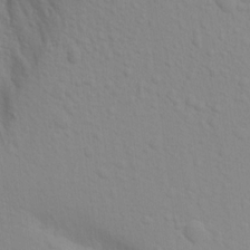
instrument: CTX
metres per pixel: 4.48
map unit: Aa
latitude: 16.3845
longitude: -143.6694
